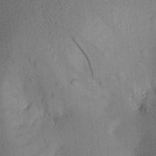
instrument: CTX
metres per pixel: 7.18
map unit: Aa
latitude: 21.0081
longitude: -147.7261
